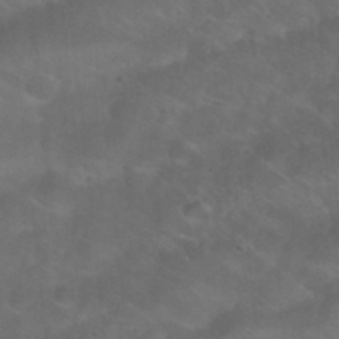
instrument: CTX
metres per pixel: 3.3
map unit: Nhu
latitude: 27.0459
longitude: -55.0458
